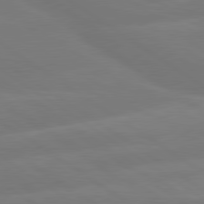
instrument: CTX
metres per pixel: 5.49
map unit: lApd
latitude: 79.8395
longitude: -149.3860
